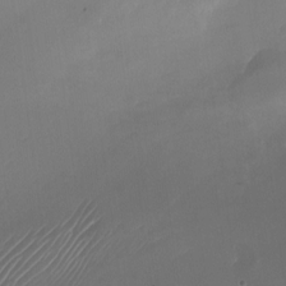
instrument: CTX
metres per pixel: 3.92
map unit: Nhu
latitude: -23.1431
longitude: -71.2726
